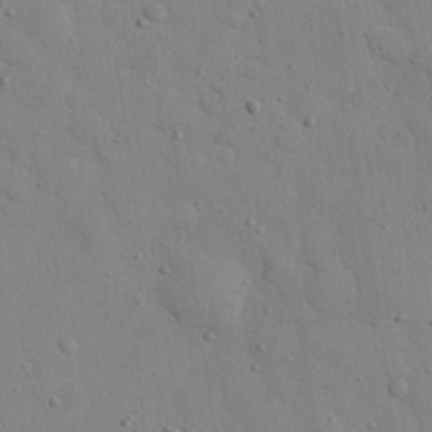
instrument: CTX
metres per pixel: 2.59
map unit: eHh
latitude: 26.8002
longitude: -75.5749
